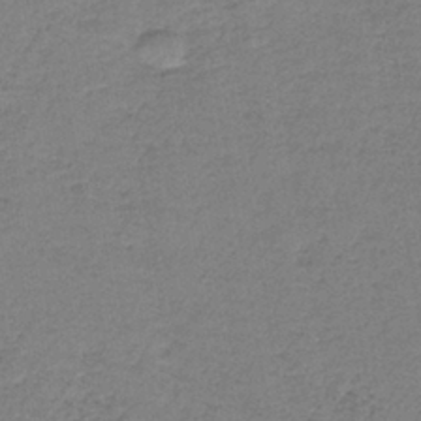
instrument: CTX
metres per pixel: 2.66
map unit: eAb
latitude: -36.1039
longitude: 52.6896
